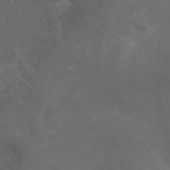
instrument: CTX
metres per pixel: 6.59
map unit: Aa
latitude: -7.4643
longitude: -80.3278
